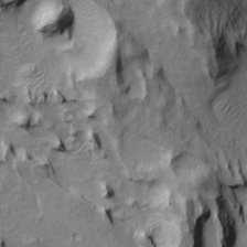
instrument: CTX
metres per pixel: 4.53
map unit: Htu
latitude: -7.0108
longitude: 144.1417
